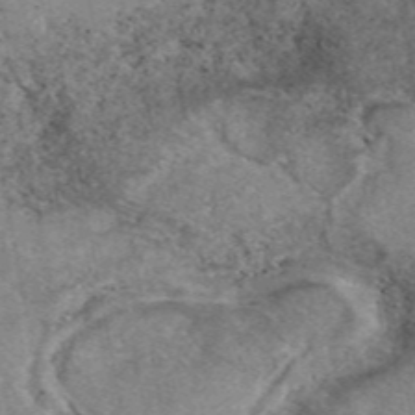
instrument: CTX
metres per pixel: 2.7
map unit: eAb
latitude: 47.7072
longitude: 103.2376
